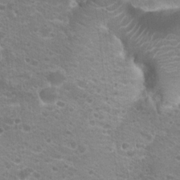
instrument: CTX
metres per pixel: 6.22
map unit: Hto
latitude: 20.3090
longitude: -39.6127
